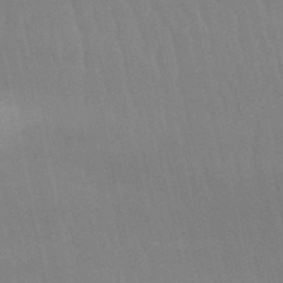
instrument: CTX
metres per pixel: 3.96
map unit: lHb
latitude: -50.2361
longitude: 71.1242
